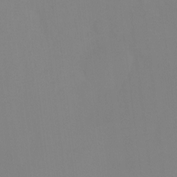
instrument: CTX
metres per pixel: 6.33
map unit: Ht
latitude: -8.7463
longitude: -34.8758
